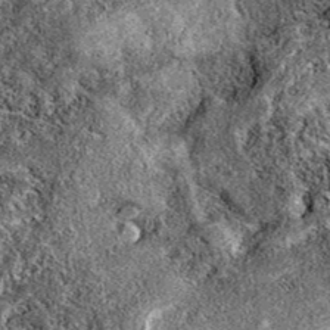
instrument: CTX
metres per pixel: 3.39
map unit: eAb
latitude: 39.0458
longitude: 111.5777
